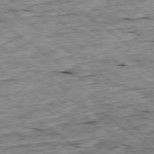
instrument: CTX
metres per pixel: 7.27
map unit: Ap
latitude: -79.0108
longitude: -88.1389
